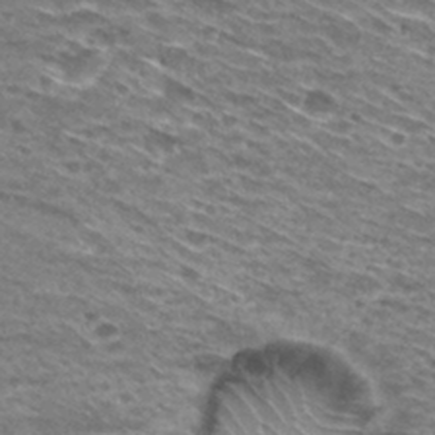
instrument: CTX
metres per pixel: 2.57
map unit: Hto
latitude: 29.9528
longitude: -46.2145
